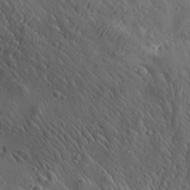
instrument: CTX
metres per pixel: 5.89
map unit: Aa
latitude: 25.8205
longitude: -142.1011
